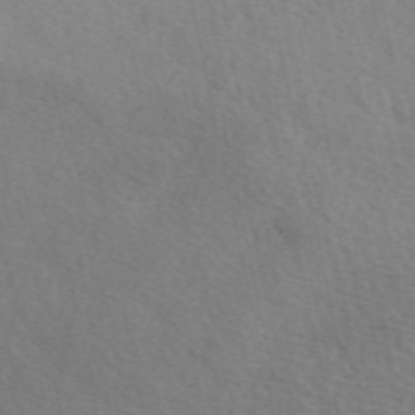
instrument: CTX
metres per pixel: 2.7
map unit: eAb
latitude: 50.5167
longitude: 117.2564
